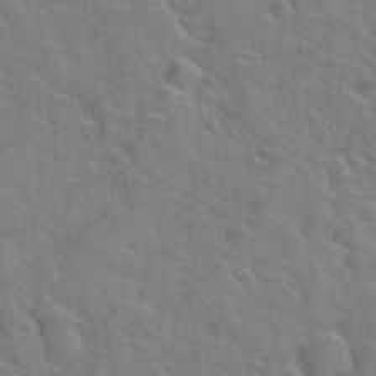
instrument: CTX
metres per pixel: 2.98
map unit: Hto
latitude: 38.8758
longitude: -44.0633
